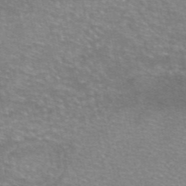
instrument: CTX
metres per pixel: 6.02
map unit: eAb
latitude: 46.0633
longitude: 102.0283
